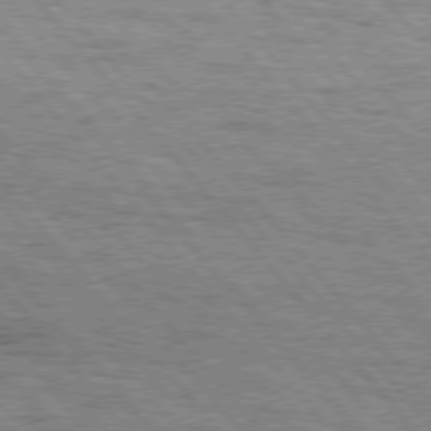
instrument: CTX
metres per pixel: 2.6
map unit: Hpe
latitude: 75.8394
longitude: -153.6883
